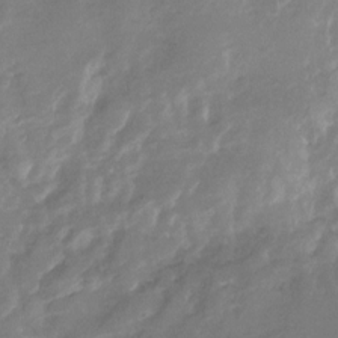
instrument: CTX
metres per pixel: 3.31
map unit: Nhu
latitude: -27.3698
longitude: -78.8569
